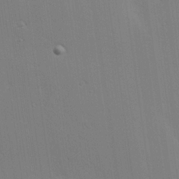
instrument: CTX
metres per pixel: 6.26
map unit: Hve
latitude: 26.1011
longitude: -91.5182
